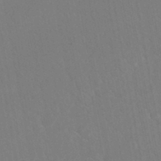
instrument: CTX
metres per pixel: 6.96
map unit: ANa
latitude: -45.1053
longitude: 104.4062
